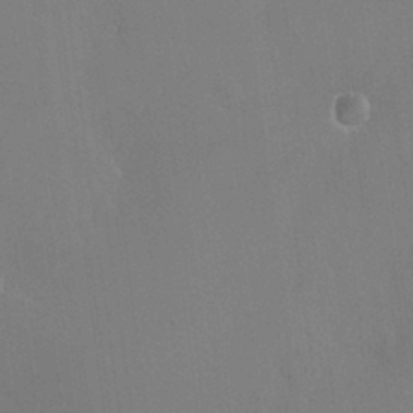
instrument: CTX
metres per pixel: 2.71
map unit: HNhu
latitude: -0.5763
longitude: 4.1416
